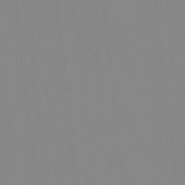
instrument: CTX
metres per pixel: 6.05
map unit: Ave
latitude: 3.9339
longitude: -113.0647
